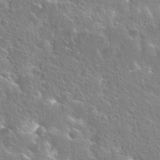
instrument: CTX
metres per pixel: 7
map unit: Hto
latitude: 25.6504
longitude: -45.4048
